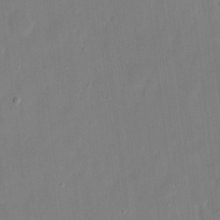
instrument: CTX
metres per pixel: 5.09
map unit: eHh
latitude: 7.0080
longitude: -68.7246
